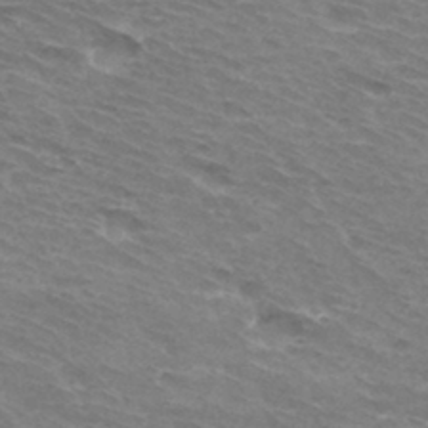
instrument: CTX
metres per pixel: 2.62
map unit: Hto
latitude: 33.6883
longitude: -42.3467
